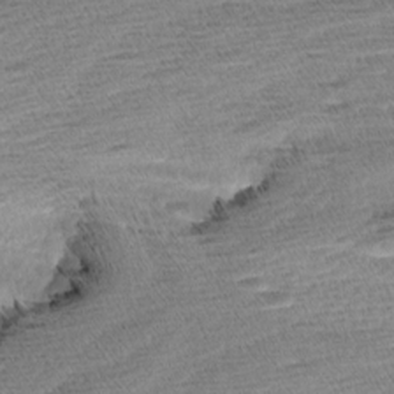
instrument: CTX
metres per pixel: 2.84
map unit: Aa
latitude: 7.0080
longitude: -137.1026
